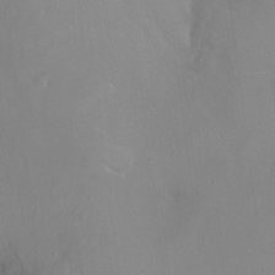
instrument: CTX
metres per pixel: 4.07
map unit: Ht
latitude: -6.4818
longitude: -34.0255
